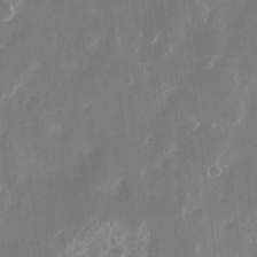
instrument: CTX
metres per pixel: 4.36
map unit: eHh
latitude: 11.1781
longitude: -71.6694
